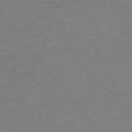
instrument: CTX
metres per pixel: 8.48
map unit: Ap
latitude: -75.2565
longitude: -81.3859
